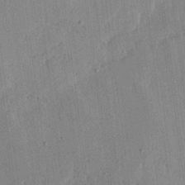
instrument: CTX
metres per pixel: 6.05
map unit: Ave
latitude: 16.5735
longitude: -139.0458
